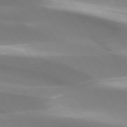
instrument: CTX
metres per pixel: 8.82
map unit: lApd
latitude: 73.6316
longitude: -50.4223
